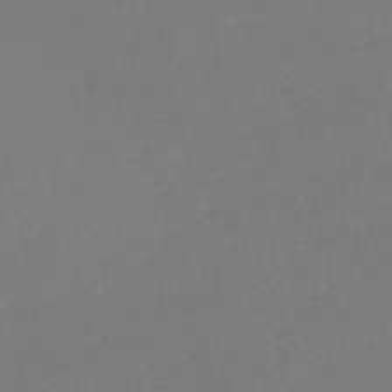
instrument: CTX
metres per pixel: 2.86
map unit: HNb
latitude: -54.3495
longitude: -39.0458
